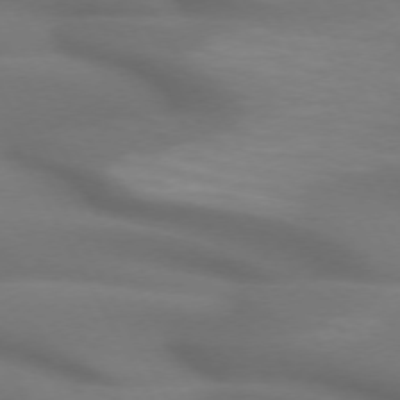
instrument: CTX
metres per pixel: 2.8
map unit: lApd
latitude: 72.3657
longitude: -49.1781
